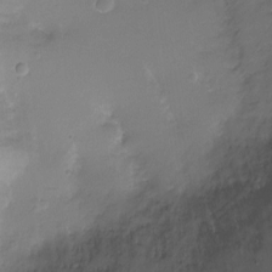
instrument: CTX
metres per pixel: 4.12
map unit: Ht
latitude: -6.5951
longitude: -27.3293
